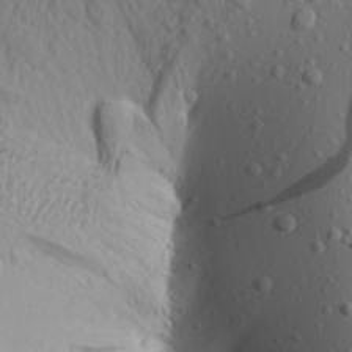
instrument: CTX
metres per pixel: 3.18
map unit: Aa
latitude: 19.1592
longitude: -148.3845
